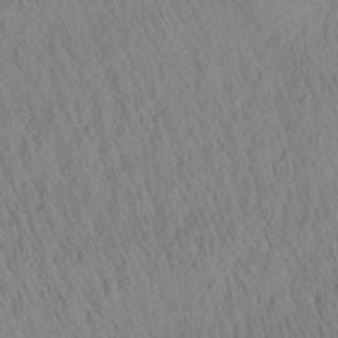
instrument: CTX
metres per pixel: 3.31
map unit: Aa
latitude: 26.5168
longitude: -141.6882
